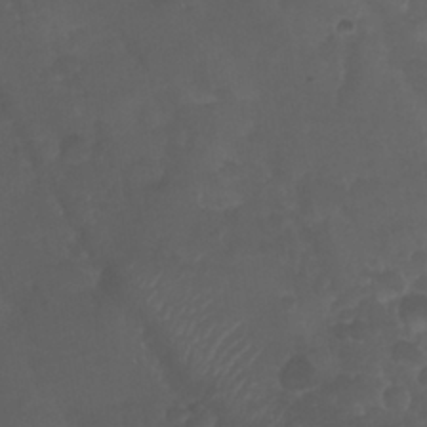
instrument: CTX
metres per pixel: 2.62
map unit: Nhu
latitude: 28.8002
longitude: -56.0255
